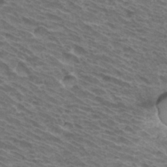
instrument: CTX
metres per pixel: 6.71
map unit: Hto
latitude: 33.0270
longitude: -41.1781
